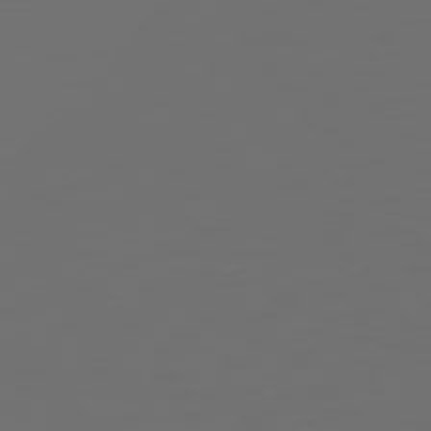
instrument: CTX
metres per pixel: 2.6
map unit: Hpe
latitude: 75.2159
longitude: -126.5168
